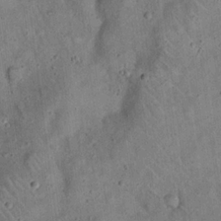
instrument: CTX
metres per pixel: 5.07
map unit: eHh
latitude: 19.9339
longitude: -60.7813
